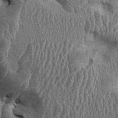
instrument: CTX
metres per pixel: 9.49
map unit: Ht
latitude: -0.5007
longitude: -14.1956
